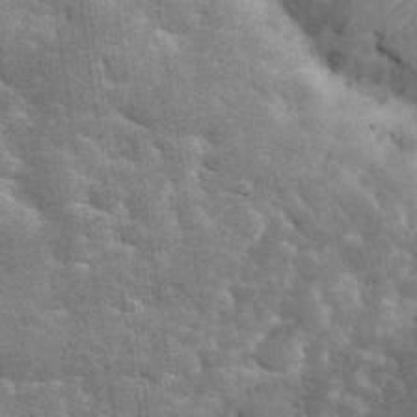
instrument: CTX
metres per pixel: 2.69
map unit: eHh
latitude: 34.9702
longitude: -65.4237
